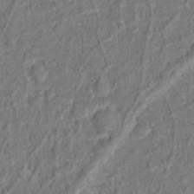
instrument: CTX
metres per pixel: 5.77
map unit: Hto
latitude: 13.4993
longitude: -38.5924
